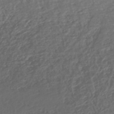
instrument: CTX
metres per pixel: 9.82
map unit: HNhu
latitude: -46.8030
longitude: 103.6344
